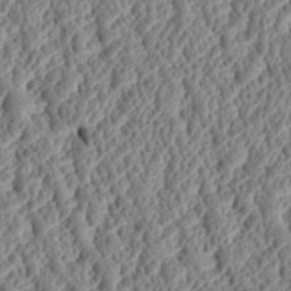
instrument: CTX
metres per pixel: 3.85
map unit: Htu
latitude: 2.1955
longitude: 149.7667
